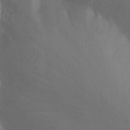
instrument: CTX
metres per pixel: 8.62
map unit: Nhu
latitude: -13.1431
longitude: -59.9717
